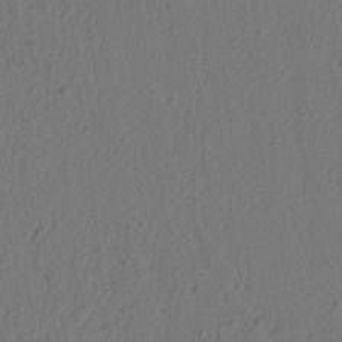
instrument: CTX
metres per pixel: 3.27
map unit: lAvf
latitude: 7.2159
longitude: 165.3132
